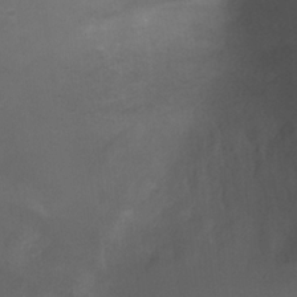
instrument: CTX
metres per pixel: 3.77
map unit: Ht
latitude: 0.7624
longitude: -21.3104
